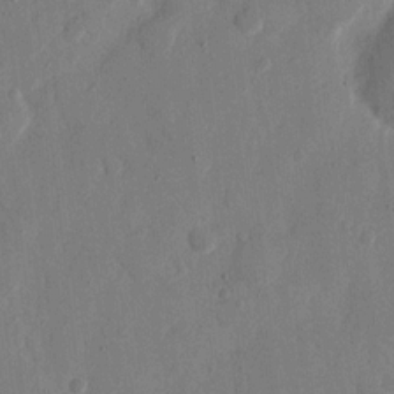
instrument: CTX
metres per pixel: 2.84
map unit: eHh
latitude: 12.5168
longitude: -68.1578
